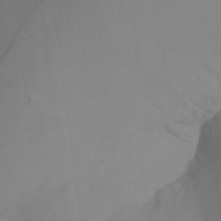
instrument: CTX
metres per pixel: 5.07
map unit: Ht
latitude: -14.8408
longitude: -51.4804
